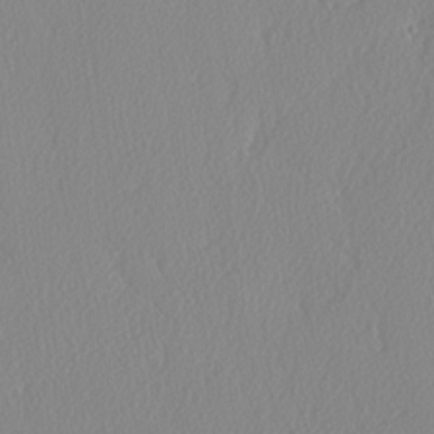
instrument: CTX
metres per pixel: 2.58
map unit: lAvf
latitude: -5.4076
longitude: -108.7246
